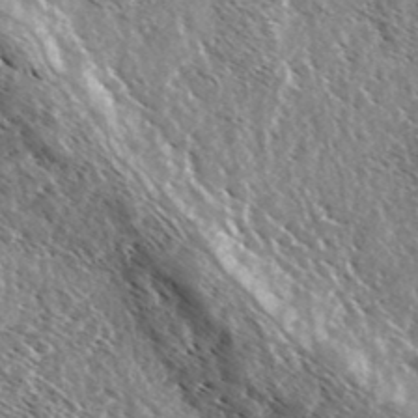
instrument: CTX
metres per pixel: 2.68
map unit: Ave
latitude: 37.2348
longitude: -109.8772
